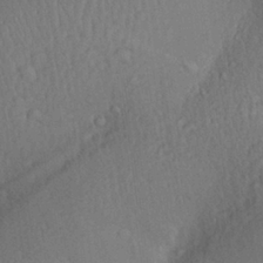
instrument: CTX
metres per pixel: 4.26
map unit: Aa
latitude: 27.7450
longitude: -137.0081
